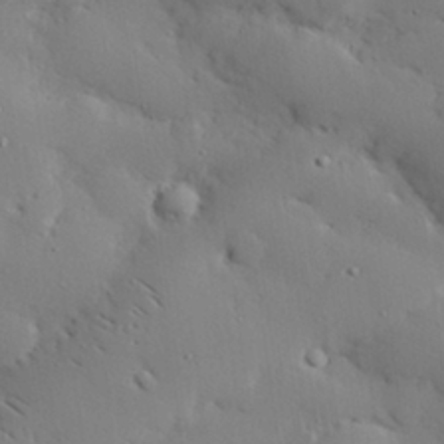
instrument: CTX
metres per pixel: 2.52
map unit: eHh
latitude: 28.7246
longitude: -81.6505
